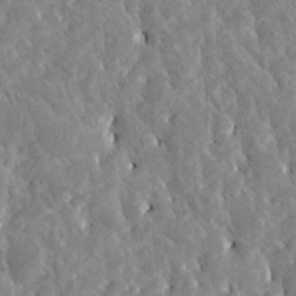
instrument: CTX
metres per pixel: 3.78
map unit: Htu
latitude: -4.7463
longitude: 173.2754
